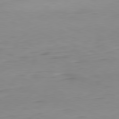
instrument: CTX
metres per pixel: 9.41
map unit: Hpe
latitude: -81.9556
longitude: 10.1228
